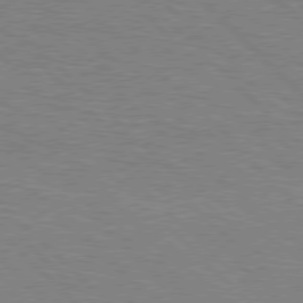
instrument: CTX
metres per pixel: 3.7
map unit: Hpe
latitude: 77.1214
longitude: -151.9150
